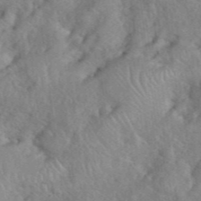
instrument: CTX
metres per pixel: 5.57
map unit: eHh
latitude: 40.3656
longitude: -56.4789
